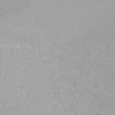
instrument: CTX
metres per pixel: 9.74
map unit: ANa
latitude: 37.9717
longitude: 23.5021
